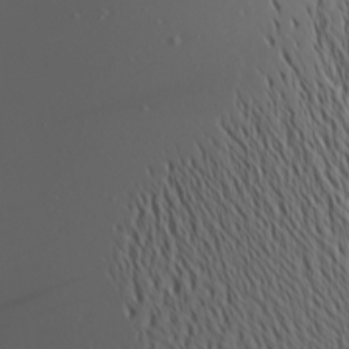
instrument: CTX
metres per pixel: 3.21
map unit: Aa
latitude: 20.5924
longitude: -145.8961
